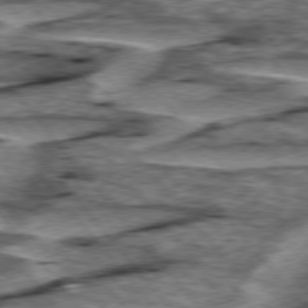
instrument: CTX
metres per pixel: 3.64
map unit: lApd
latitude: 76.4034
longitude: -70.8002
